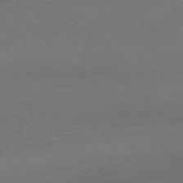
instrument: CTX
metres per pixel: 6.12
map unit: Hpe
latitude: -77.6344
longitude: 15.3510
